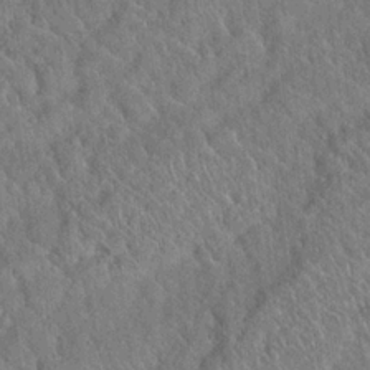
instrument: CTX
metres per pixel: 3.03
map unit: Hto
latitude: 19.0458
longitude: -52.4790
